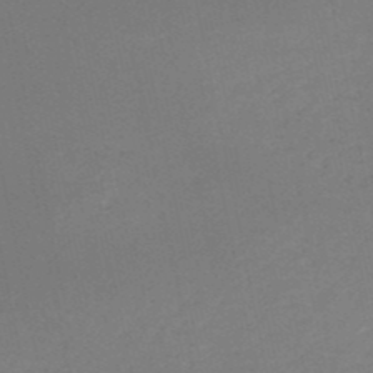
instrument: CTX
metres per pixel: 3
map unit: HNb
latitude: -50.7841
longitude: -52.3845
